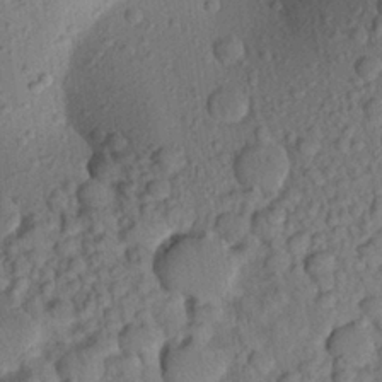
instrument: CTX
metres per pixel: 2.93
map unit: Aa
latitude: 23.2159
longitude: -147.5749
